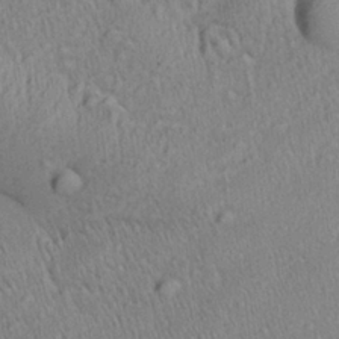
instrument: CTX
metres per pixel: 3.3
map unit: Aa
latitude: 27.9906
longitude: -137.2915
